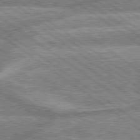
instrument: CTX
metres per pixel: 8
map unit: lApd
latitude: 79.0459
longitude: -159.5749
